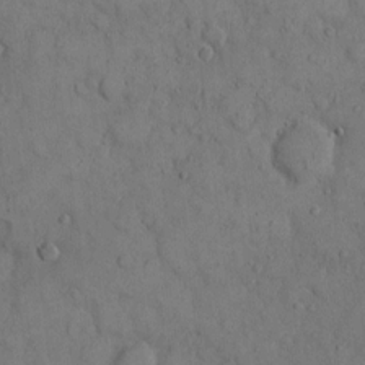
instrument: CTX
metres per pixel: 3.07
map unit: Hto
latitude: 8.4223
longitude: -60.3845
